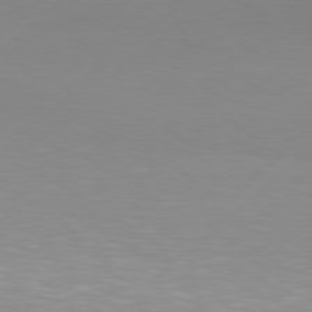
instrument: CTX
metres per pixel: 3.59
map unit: Hpe
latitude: 78.0633
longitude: -131.0648
